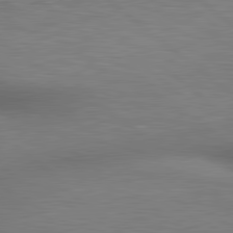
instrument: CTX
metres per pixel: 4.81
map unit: lApd
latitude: 80.4034
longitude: 119.5588
